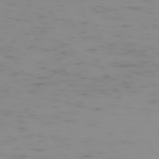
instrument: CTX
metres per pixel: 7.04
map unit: Hpe
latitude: -73.4265
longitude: 6.7085
